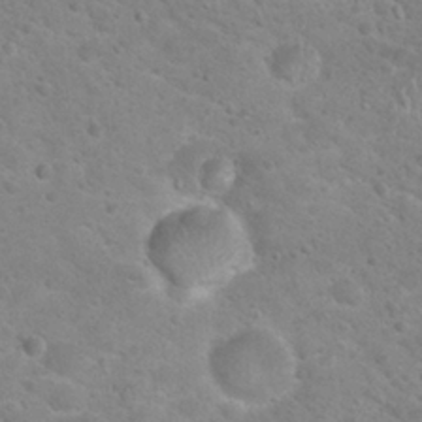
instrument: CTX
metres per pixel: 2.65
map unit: Hto
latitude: 24.5356
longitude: -49.9528
